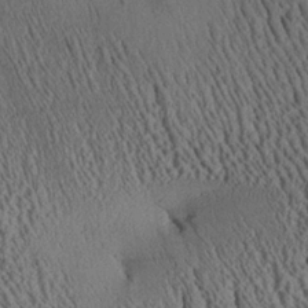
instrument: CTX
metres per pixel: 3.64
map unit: Aa
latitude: 26.1389
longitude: -134.8002
